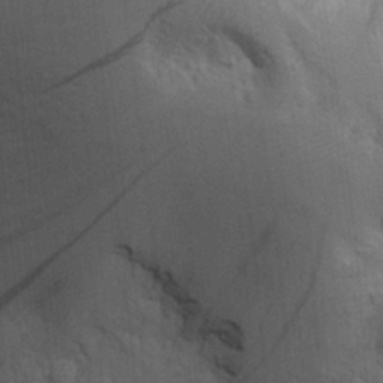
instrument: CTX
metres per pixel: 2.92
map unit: Aa
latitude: 26.9514
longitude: -143.5182
